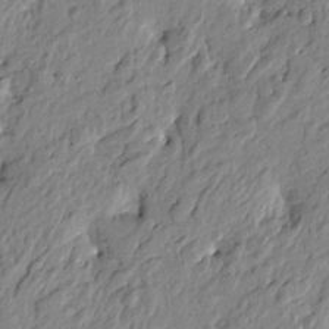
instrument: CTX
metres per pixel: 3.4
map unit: Htu
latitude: -2.5384
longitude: 179.7855
